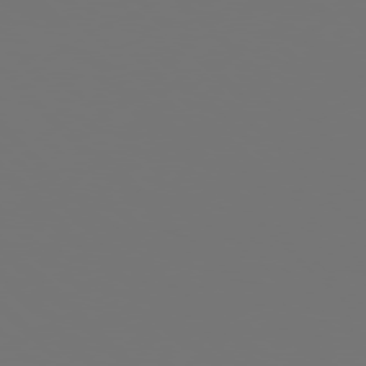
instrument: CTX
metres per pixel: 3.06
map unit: Hpe
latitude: 77.8205
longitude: -176.3467
